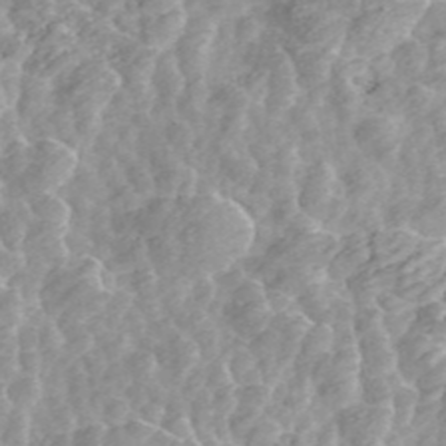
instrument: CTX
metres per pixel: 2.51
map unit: ANa
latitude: 45.8016
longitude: 28.5385
